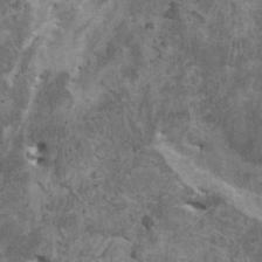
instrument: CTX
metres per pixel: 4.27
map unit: HNhu
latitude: 0.1200
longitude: 4.0283
